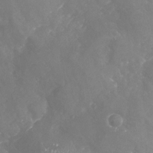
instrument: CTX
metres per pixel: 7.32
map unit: Nhu
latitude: -24.8975
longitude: -57.1781
